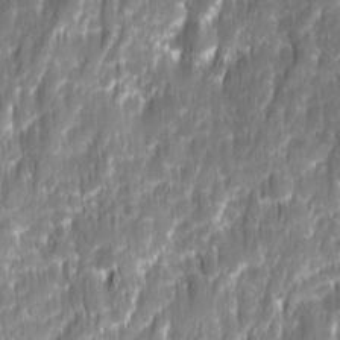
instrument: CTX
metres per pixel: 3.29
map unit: Ave
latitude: 16.0822
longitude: -134.3278
